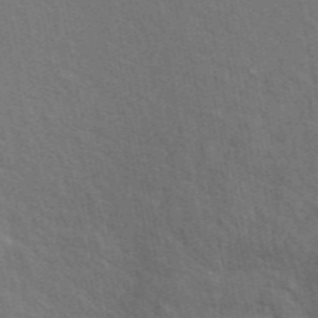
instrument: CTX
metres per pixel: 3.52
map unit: ANa
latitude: 49.2915
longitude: -75.6694
